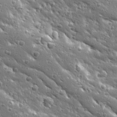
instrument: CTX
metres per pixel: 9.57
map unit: Ave
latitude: 19.8961
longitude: -136.9136
